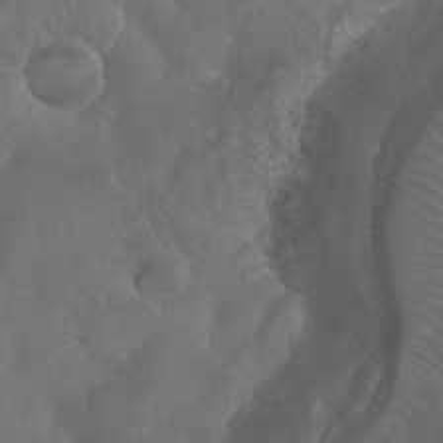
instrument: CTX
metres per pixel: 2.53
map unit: Nhu
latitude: 24.6868
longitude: -62.1011
